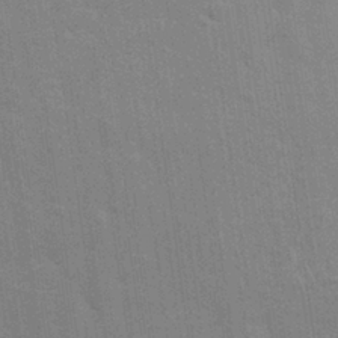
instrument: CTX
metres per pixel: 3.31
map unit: Nhu
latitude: 27.2915
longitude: -64.2145
